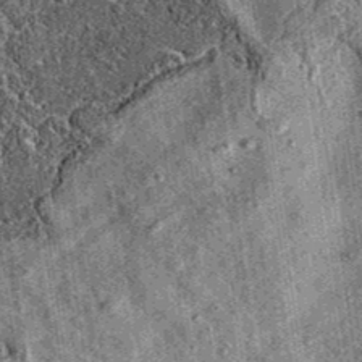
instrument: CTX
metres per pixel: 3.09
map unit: eAb
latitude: 36.3089
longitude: 109.2754
